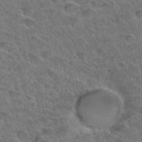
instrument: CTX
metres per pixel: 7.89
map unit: Hto
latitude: 34.3845
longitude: -47.1592
